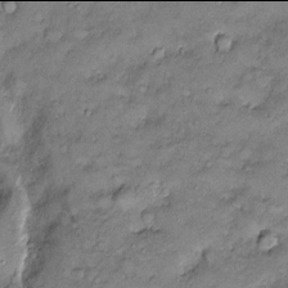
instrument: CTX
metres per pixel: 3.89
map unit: Htu
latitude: -6.0094
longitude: 160.0094
